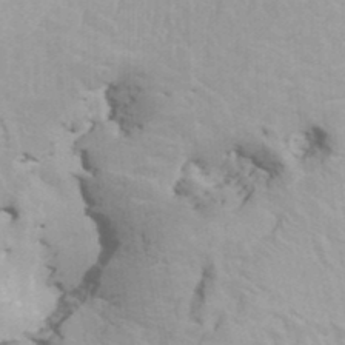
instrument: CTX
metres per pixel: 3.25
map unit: HNhu
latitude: 6.5546
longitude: -1.9150
